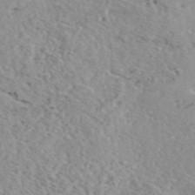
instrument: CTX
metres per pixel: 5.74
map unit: eAb
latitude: 45.4804
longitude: 112.3117
